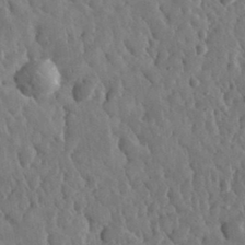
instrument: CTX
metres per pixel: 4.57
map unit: lHvf
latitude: 34.9324
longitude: -87.2348
